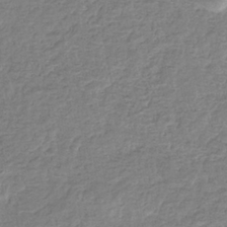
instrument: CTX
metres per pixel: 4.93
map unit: eHb
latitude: -35.0297
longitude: 77.5588
